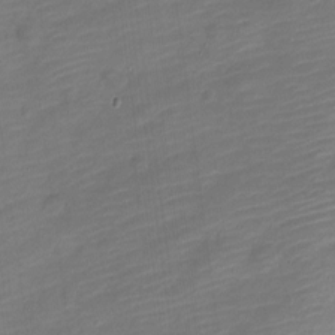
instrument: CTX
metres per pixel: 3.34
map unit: Nve
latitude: -18.0472
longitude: 109.1998
